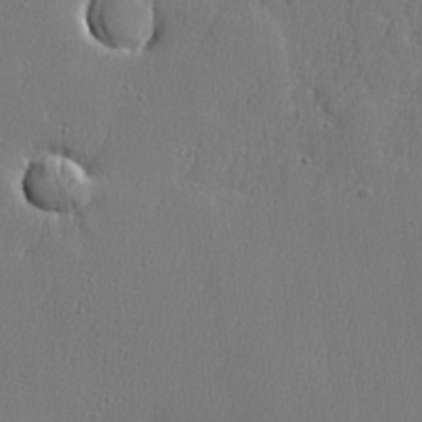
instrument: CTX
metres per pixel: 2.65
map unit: lHvf
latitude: 23.8583
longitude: 141.3887
